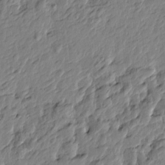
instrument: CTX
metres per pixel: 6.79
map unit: Htu
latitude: -3.5021
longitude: 179.4832
